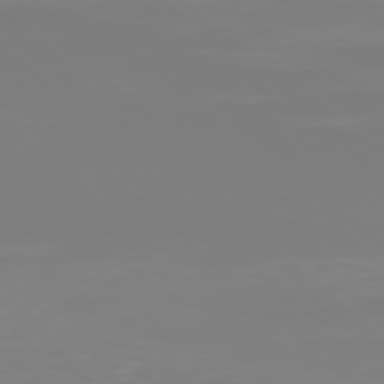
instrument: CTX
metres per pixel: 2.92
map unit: Hpe
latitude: 77.6882
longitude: -134.5734
